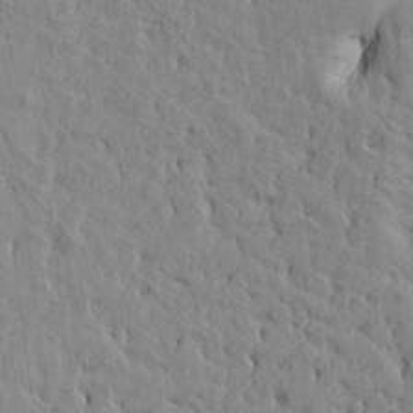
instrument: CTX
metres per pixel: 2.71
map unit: Htu
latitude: -1.8801
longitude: -175.5749
